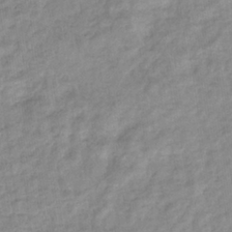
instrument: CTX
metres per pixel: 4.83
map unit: eHb
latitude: -35.8233
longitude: 77.0109
